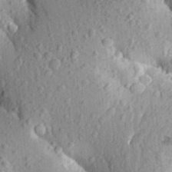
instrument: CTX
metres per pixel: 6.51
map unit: Aa
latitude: 25.2914
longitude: -150.1766
